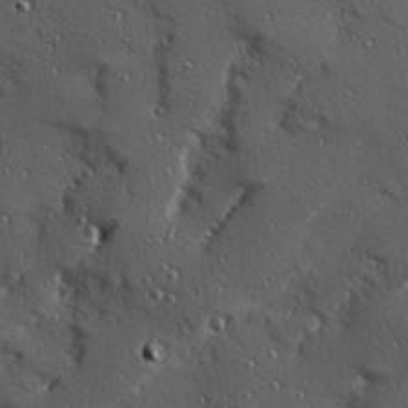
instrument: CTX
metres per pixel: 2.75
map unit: Hve
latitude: 24.6301
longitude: -96.6112
